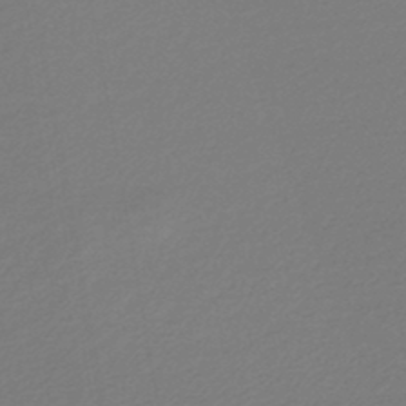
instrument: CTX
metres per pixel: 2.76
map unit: lHb
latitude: -45.7100
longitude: 60.2362
